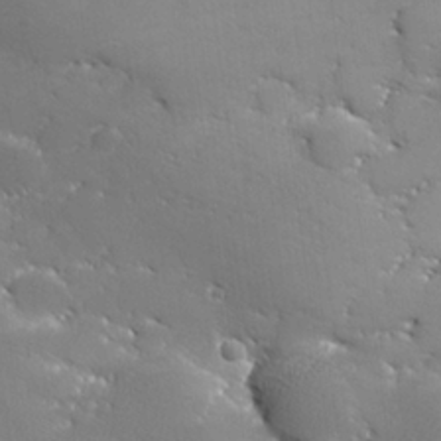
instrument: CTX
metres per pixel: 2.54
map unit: lHvf
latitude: 25.4804
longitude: 141.2943
